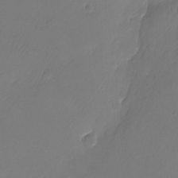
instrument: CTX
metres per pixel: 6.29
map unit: Nhu
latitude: -26.4629
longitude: -71.1403
